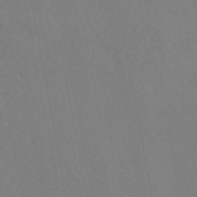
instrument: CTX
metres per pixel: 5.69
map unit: eAb
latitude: 45.8016
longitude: 112.5196
